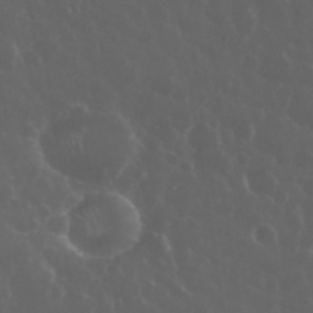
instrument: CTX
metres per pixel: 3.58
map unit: eHh
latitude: 33.8394
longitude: -59.6883
